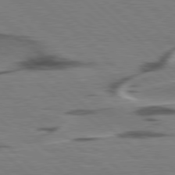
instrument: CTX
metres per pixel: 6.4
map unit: lApd
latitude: 78.4223
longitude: -48.8569
